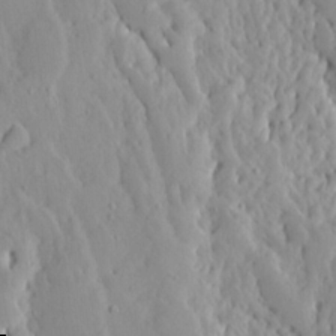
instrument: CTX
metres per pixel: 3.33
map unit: Ave
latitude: 13.1781
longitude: -135.2537
